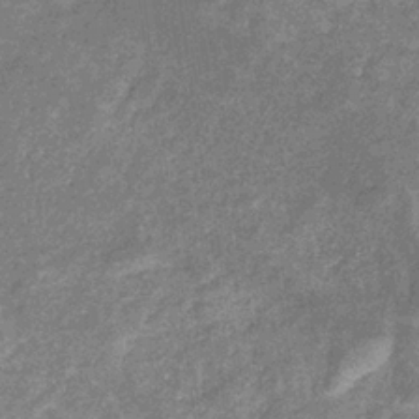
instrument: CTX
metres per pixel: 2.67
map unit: eHb
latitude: -31.6533
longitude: 68.9541
